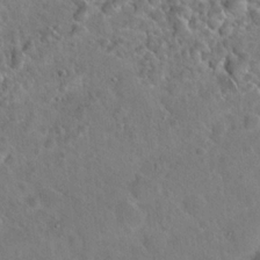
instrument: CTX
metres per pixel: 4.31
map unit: Hto
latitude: 19.1781
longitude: -49.8772
